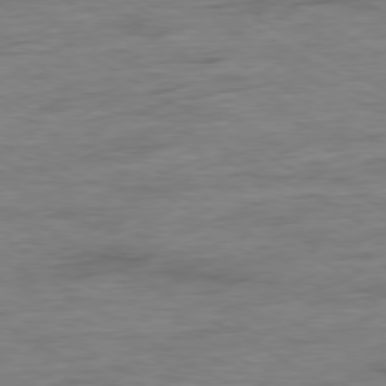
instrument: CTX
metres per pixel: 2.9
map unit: Ap
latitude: -79.5021
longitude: -83.9717
